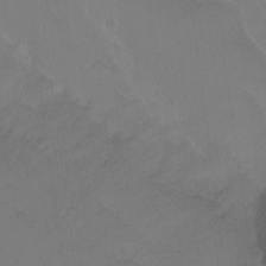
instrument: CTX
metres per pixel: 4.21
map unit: Hto
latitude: -10.5574
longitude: -37.6505
